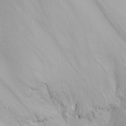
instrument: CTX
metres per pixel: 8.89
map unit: eHh
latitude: 23.9717
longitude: -66.3845
